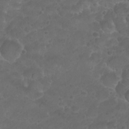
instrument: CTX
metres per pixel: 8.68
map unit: Nhu
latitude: 26.5168
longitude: -52.7435
